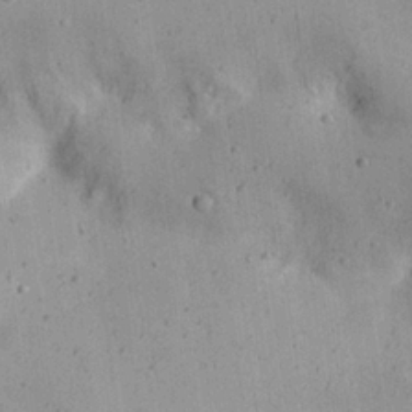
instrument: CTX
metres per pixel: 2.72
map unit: Nhu
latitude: 21.7828
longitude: -71.3481
